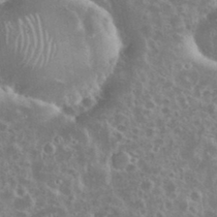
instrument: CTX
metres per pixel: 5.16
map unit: eHh
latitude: 35.7260
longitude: -61.0836
